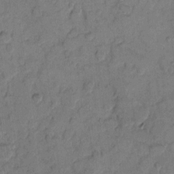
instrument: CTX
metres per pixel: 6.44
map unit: eHh
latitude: 9.8017
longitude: -65.3293
